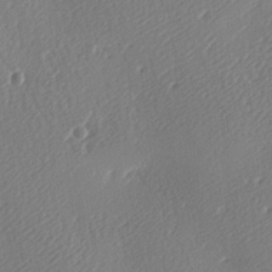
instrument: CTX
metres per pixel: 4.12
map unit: lAa
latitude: -9.0297
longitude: -127.9150
